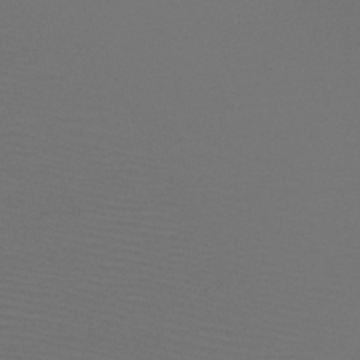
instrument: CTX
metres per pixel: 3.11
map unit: HNb
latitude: -47.9556
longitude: -43.9339
